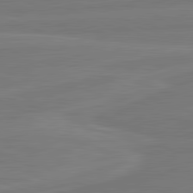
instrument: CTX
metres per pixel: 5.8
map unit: lApd
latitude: 82.0255
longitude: -175.8206
